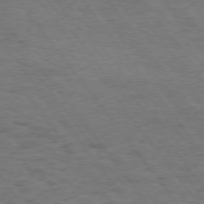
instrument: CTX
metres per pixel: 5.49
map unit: Hpe
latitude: 74.4601
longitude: -152.7624
